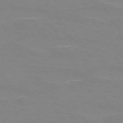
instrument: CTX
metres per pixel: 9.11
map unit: lApd
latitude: 72.9514
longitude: -56.0255
